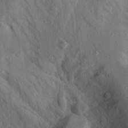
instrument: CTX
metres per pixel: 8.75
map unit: Ave
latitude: 23.4615
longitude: -133.3671
